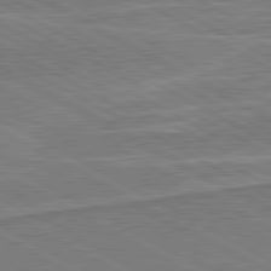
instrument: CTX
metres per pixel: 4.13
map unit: lApd
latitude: 80.8380
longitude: 142.2550
